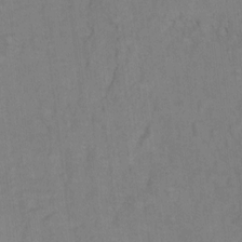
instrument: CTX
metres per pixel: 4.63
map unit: Hto
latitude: 7.3860
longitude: -37.6316
